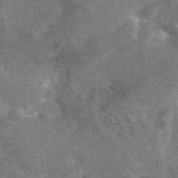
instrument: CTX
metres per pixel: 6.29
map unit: eAb
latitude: 45.5938
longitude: 116.3684
